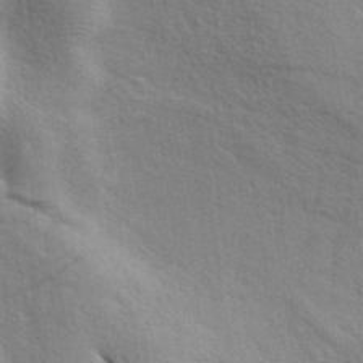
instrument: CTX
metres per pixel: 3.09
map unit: ANa
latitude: 39.3671
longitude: 28.8975
